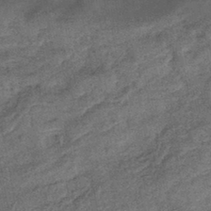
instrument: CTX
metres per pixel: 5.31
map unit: eHb
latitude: -43.3509
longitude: 82.8030
